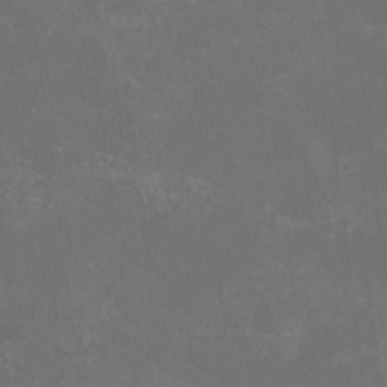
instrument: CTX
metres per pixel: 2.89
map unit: HNhu
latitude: 0.5923
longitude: -1.2915
